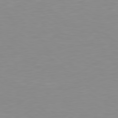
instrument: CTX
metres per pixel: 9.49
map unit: Hpe
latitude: 78.7058
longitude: -172.1955
